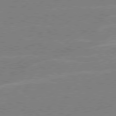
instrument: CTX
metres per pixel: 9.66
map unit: lApd
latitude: 79.1592
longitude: -133.0647
